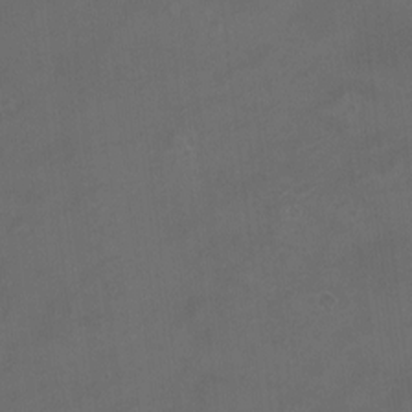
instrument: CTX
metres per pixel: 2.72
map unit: eHh
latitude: -4.4251
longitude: 19.7289
